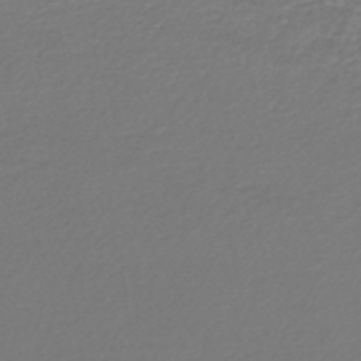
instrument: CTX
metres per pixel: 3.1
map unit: lHb
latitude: -46.7463
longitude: 63.5777
